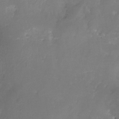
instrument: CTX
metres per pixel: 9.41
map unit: Nhe
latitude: -27.3320
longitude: -109.8205
